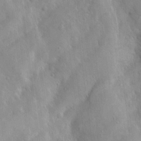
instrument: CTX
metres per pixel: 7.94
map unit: Nhu
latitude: 12.1578
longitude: -27.1592
